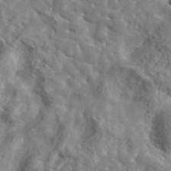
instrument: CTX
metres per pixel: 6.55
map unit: lHvf
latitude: 37.2915
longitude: -87.8961
